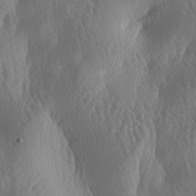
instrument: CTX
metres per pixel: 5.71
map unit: lAa
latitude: -7.2376
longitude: -128.7624
